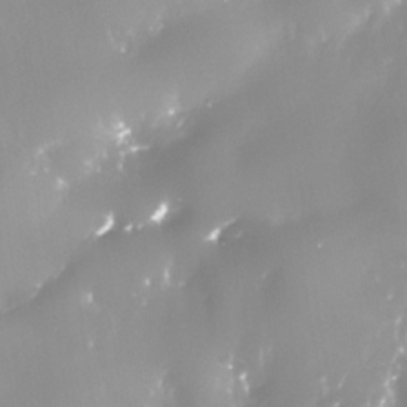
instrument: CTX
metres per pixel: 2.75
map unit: Nhe
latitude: -34.0472
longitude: -88.4979
